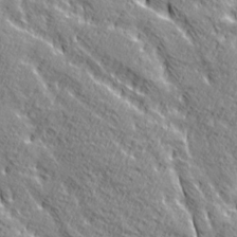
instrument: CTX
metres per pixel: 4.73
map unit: Ave
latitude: 20.6869
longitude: -135.4804
